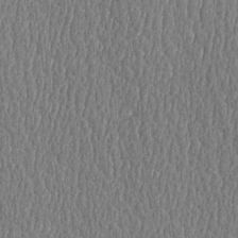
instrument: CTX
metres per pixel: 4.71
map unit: Htu
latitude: -5.1620
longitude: 175.9178
